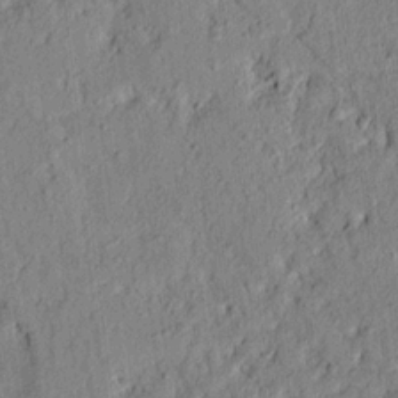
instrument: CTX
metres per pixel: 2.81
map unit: lAvf
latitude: 7.1025
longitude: 164.7841
